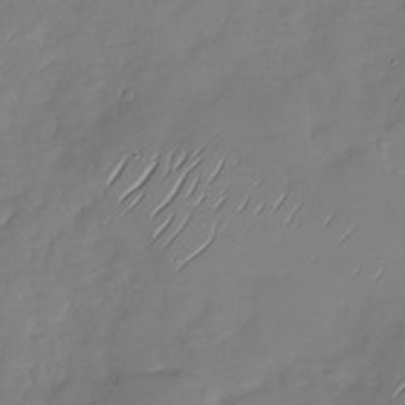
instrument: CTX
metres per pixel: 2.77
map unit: Nhu
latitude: -28.3684
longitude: -61.8772
